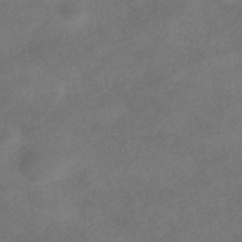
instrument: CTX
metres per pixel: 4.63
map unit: HNhu
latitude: -40.0661
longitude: 104.1794
